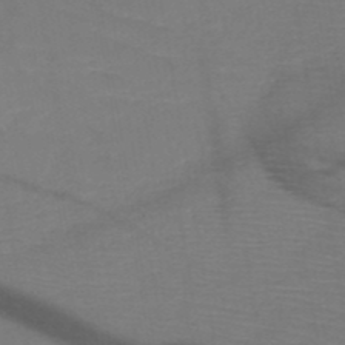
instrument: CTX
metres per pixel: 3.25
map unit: HNb
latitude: -49.9367
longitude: -44.7813
